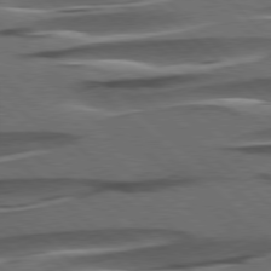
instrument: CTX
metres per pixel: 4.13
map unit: lApd
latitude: 78.2901
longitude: -54.9325
